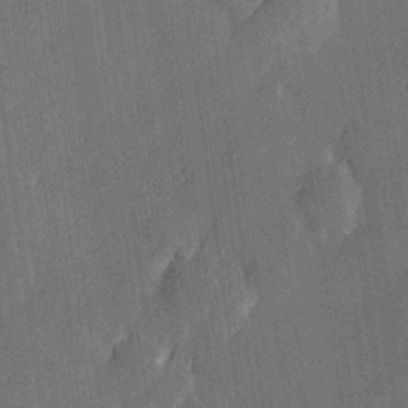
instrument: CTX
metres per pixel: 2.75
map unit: Hve
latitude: 26.6302
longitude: 144.5007
